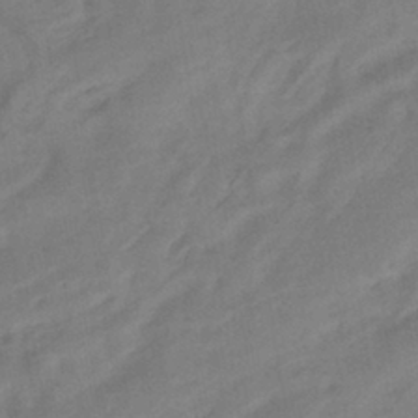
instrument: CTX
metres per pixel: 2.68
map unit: HNhu
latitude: -42.3306
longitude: 102.1228
